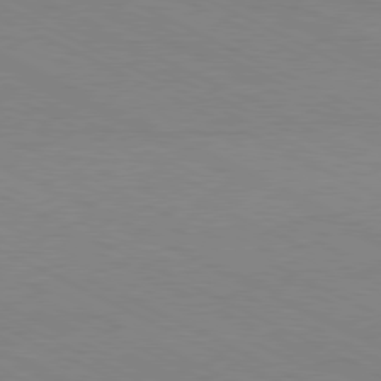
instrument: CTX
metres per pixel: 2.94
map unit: Hpe
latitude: -81.0865
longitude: 13.5021
